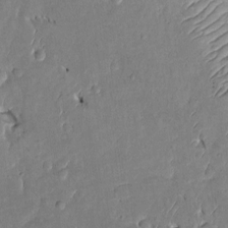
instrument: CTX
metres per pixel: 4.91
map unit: Htu
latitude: -0.1984
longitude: 147.9367
